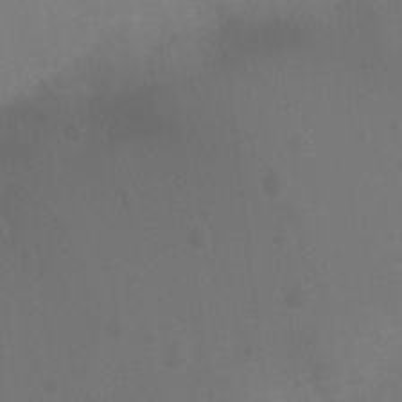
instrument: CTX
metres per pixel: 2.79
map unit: Ht
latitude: 3.0458
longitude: -28.2333
